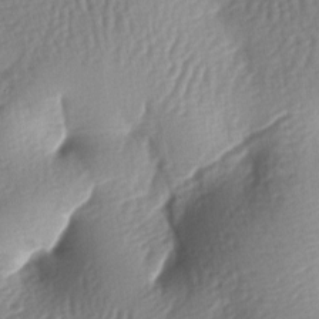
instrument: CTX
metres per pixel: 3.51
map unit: lAa
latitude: -7.4643
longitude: -126.6680
